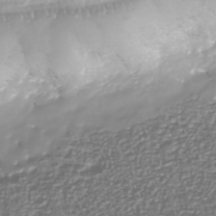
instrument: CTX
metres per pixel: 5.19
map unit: Nhu
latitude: -40.8786
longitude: -83.5938
